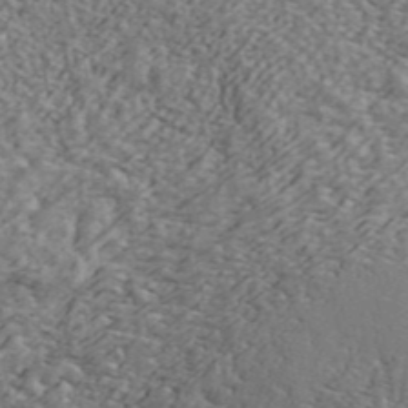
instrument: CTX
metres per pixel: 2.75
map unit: ANa
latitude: 42.8191
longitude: 47.7099
